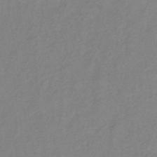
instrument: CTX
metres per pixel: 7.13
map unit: lHb
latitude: -35.2376
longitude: 71.6911
